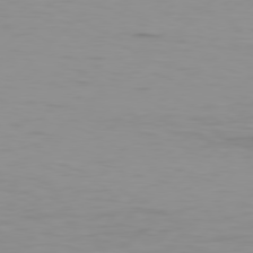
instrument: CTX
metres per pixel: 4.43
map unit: Hpe
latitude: 78.0822
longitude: -122.6679
